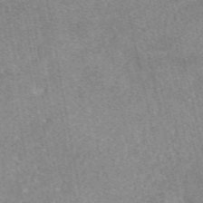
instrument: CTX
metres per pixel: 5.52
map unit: eAb
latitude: 48.4034
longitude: 121.6344
